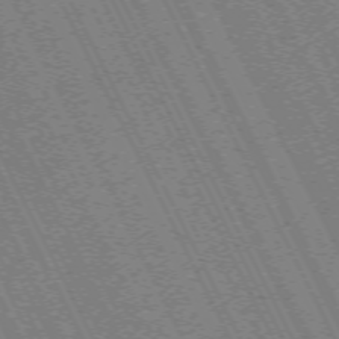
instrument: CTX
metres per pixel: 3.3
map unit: Hpe
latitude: -71.3510
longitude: 9.3698
